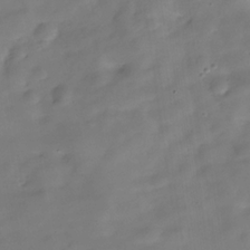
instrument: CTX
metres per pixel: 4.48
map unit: Hve
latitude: -30.9730
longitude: 92.7841
